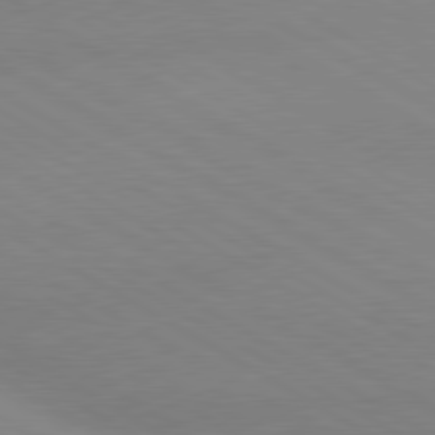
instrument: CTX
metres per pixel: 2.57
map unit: lApd
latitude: 80.0255
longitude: -153.2159
